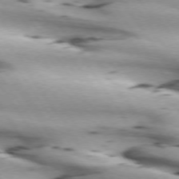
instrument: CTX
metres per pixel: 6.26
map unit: lApd
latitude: 73.2159
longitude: -53.6694
